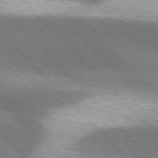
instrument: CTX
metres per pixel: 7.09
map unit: lApd
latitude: 76.3467
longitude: -64.2900
